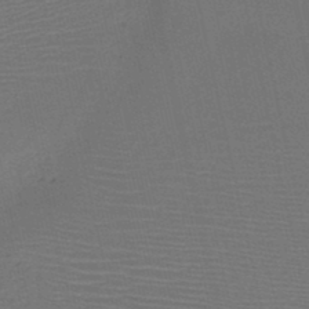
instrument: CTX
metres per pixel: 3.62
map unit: HNb
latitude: -46.9352
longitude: -41.4048
